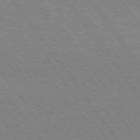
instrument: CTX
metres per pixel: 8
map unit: Hpe
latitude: 74.4790
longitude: -141.0458
